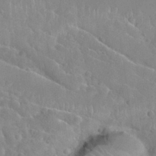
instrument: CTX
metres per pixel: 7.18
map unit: Nhu
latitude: 30.5735
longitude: -51.0269
